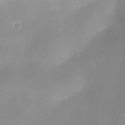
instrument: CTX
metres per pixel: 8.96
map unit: eHh
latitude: -5.1053
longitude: -78.2712
